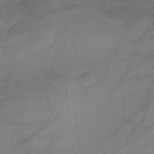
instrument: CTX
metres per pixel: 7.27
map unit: HNb
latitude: -33.3132
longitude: 64.2173
